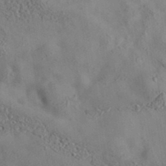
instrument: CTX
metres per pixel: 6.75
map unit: eAb
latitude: 35.1214
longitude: 108.0094
